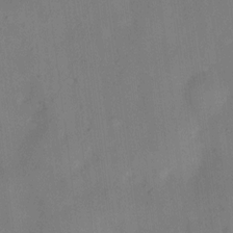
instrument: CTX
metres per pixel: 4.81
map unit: eHh
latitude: 10.8380
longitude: -69.4049
